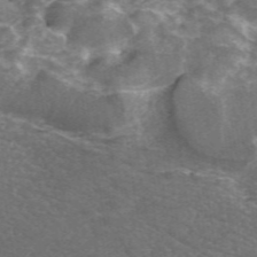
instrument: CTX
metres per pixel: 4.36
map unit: ANa
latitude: 44.6112
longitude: 25.5021
